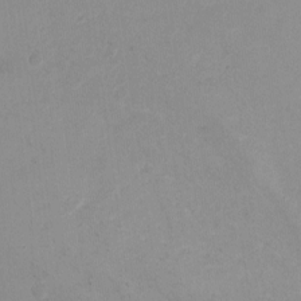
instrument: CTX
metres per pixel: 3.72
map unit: Nhu
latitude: -11.9367
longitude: -38.2711
